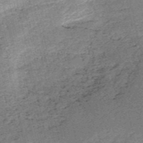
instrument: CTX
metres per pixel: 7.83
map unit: HNb
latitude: -54.0850
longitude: -40.1199
